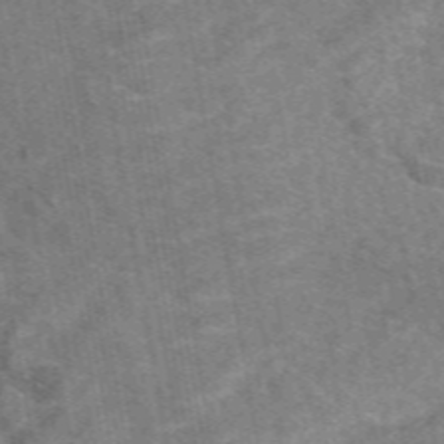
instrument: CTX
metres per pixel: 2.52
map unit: eAb
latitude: 49.5371
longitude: 116.0094
